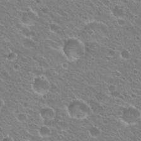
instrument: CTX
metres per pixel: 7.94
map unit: Hto
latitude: 24.2522
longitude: -31.0081
